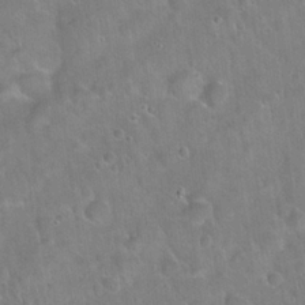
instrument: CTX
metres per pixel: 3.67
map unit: Hto
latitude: 22.2145
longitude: -52.0444
